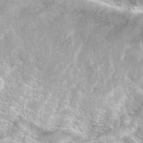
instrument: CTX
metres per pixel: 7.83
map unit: Hto
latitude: 35.0458
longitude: -43.5371
